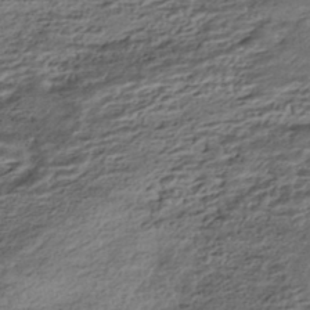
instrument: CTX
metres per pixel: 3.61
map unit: HNhu
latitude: -42.8030
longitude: 103.8611
